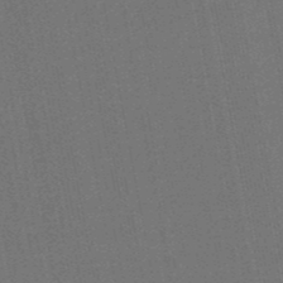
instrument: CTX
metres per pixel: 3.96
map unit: eHb
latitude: -49.6722
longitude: 73.8611
